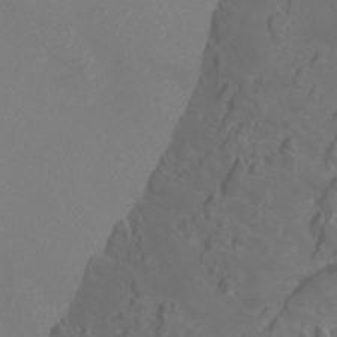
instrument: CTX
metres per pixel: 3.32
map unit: Htu
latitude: -5.7099
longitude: -72.4979
